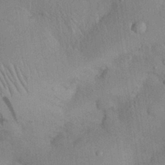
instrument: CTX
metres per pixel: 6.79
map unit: Nhu
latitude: 27.2726
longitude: -70.0255
